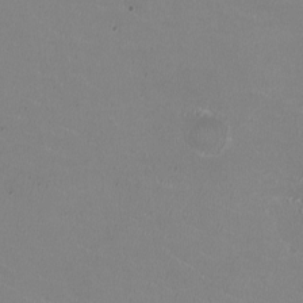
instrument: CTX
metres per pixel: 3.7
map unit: HNhu
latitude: -1.8801
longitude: -2.6490
